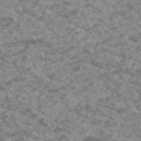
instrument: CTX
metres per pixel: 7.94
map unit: Htu
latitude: 2.5168
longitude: -21.0648
